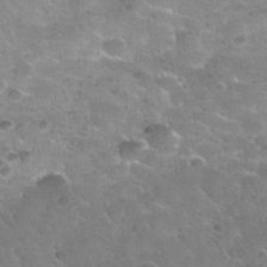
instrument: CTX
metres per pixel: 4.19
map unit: Nhu
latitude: 30.4601
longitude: -52.5357
